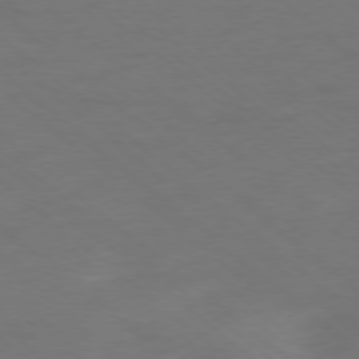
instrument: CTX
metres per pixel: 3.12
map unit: Ap
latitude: -78.8030
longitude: -67.9906
